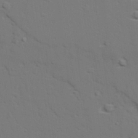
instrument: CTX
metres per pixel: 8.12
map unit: lAvf
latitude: 27.6694
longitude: -109.5560
